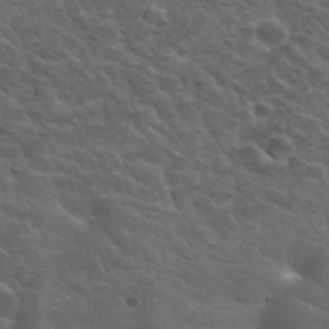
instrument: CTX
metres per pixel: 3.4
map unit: Hto
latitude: 33.6316
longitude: -50.1766
